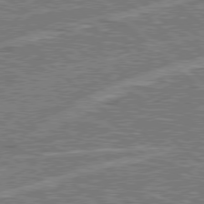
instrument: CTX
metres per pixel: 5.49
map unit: Hpe
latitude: 78.3090
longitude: -156.9891
